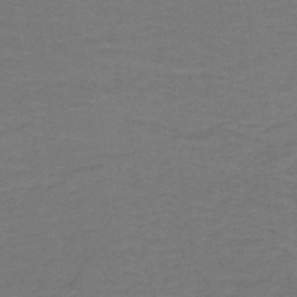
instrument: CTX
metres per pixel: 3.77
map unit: lHb
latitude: -43.4643
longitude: 54.1795
